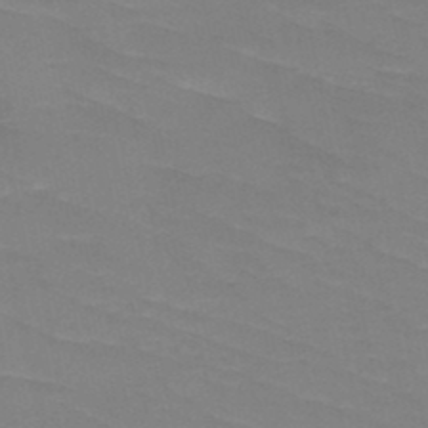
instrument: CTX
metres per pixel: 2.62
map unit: HNb
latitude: -49.0298
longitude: -49.0647
